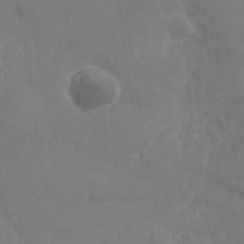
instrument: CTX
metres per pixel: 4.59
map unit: Nhe
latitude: -36.5762
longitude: 138.8408
